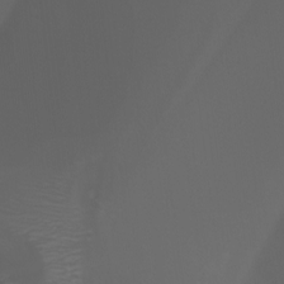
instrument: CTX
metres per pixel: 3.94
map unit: Aa
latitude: -6.8408
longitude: -73.0270
